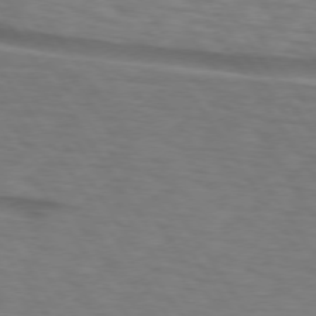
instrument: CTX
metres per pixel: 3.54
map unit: lApd
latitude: 74.1956
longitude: -77.5182
